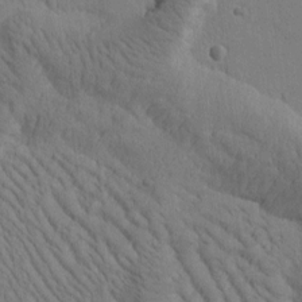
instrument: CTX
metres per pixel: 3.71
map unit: Htu
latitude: -0.9542
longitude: 172.3684
